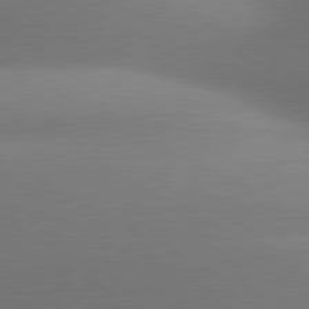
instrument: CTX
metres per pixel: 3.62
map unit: lApd
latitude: 80.9892
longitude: 133.7667
